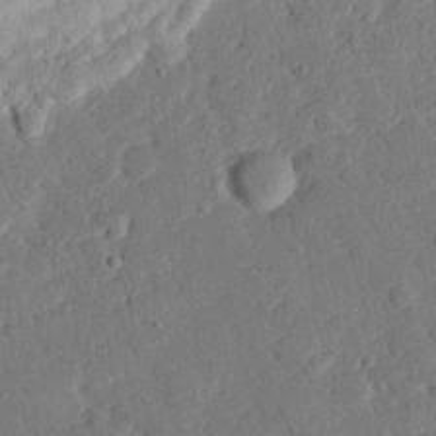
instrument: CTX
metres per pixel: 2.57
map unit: eHh
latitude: 26.3845
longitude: -81.0458
